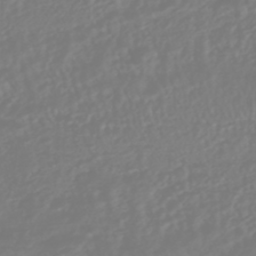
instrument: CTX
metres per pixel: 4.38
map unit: HNhu
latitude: -46.7274
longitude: 104.1039
